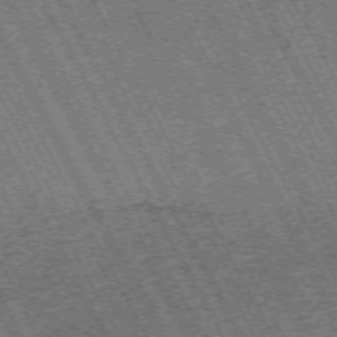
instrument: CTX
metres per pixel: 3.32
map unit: Hpe
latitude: -71.1998
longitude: 11.0298
